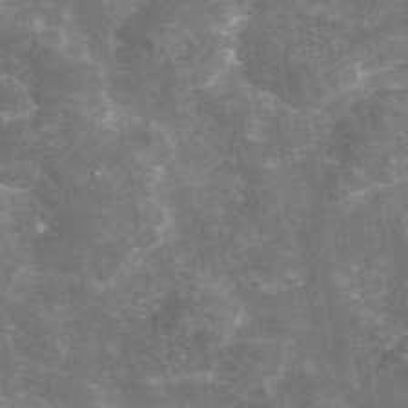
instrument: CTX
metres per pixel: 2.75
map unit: eAb
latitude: 45.8016
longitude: 119.6533
